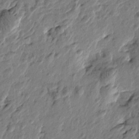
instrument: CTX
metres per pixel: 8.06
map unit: Htu
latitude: -2.0849
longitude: -179.0648
